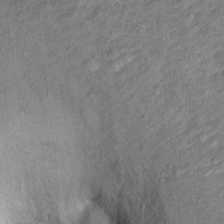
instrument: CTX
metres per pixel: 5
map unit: Ht
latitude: 11.5749
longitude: -39.8583
